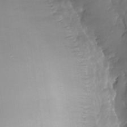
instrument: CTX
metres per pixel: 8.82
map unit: Nhu
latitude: -29.1809
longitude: -60.3656
